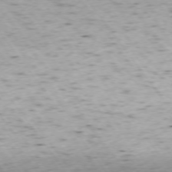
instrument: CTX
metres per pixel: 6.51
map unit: Ap
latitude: -74.2551
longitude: -73.5938
